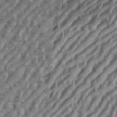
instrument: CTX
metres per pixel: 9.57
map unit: eHh
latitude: 36.3467
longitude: -134.0444
